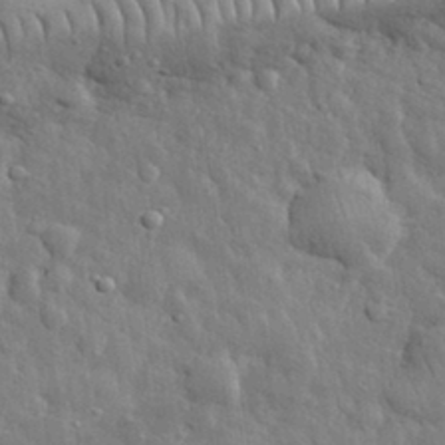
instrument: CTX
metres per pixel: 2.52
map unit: eHh
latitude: 32.6868
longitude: -79.3482
